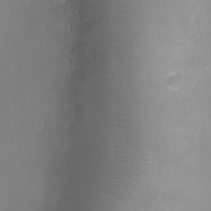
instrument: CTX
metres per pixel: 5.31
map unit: Ht
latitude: -4.4062
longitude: -19.3481
